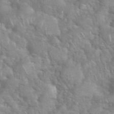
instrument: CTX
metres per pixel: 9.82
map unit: eHh
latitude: 39.2726
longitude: -58.0822
